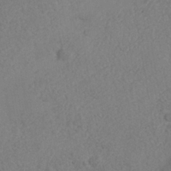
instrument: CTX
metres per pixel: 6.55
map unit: Nhe
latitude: -40.1983
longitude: -110.4601
